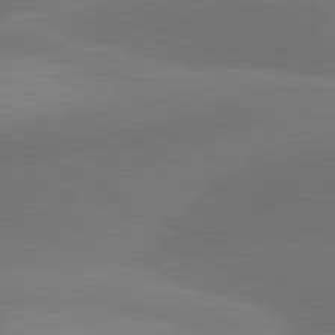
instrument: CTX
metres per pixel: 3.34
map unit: lApd
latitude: 81.3104
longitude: 127.5777
